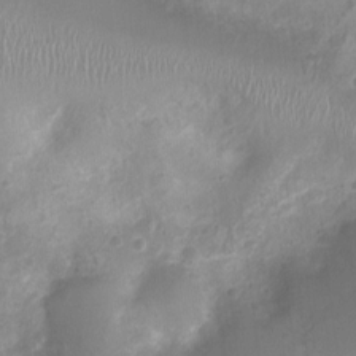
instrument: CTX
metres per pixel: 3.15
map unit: Nhu
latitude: 6.8380
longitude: -19.1403
